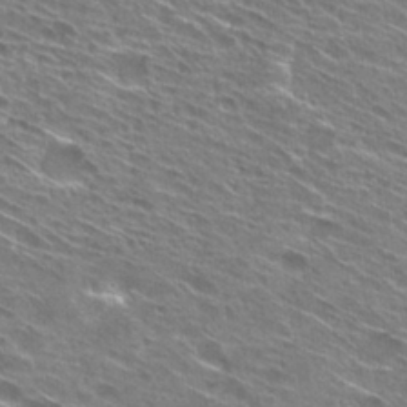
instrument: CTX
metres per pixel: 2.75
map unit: Hto
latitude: 28.4979
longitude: -44.4790
